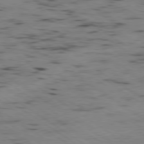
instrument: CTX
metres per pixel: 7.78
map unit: Hpe
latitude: -80.2173
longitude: 23.8989
